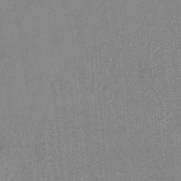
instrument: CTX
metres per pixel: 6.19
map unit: HNb
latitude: -34.3495
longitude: 57.1620
